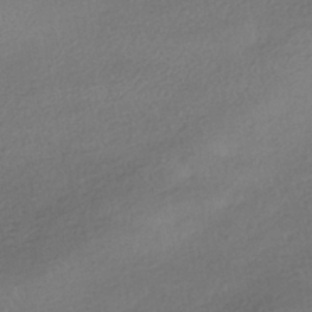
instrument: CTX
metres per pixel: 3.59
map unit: HNhu
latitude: -41.5210
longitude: 95.1431
